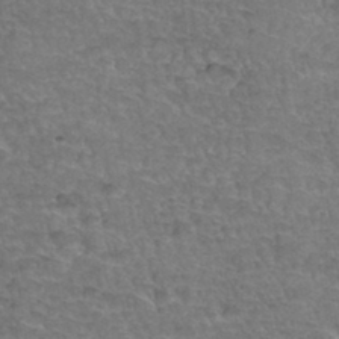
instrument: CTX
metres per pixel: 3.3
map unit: Hto
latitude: 35.1214
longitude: -46.6869
